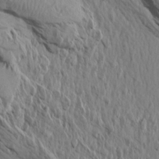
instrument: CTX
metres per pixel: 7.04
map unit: Aa
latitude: 14.6302
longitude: -143.4993
